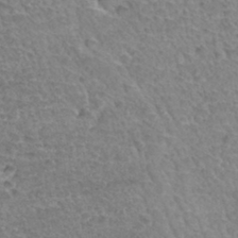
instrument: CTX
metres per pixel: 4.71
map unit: Hto
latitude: 34.6490
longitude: -46.5357
